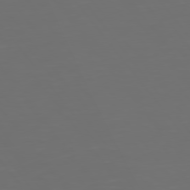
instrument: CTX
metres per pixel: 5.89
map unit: Hpe
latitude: 74.9703
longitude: -125.2537
